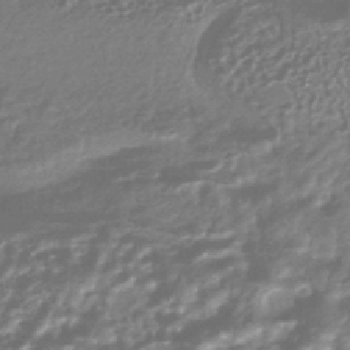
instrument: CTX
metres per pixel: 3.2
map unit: HNhu
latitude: -44.5952
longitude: 93.4643
